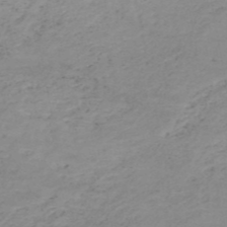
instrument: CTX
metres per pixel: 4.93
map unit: HNb
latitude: -51.3510
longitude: -53.3860
